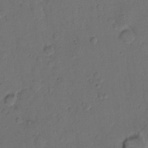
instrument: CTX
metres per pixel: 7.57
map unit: eHh
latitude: 8.2712
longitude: -62.3090
